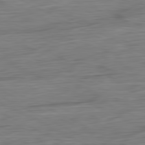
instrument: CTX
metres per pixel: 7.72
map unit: Ap
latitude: -81.7289
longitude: -77.8205
